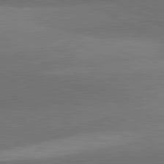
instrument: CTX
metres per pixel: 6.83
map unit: lApd
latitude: 81.9528
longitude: 134.3684
